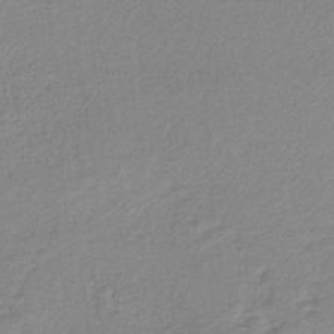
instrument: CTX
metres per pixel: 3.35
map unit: lHb
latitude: -42.2550
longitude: 66.2928
